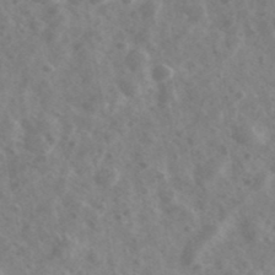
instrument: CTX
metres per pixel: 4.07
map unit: Ave
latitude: 38.8569
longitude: -106.8947
